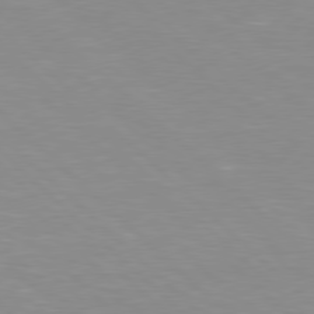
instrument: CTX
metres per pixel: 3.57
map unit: Hpe
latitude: 77.7071
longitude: -161.0836
